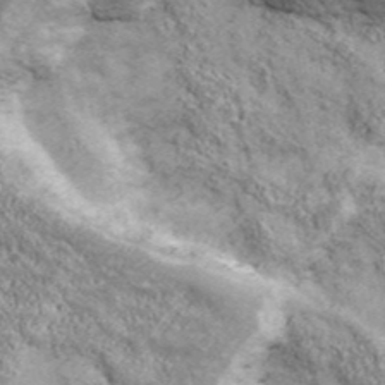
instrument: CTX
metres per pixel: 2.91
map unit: eHh
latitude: 43.4427
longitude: -89.8584
